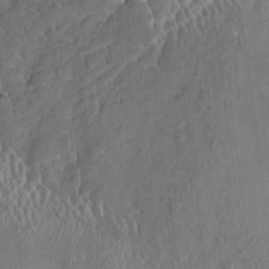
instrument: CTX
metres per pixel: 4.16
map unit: HNhu
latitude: 3.4048
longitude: 8.2928
